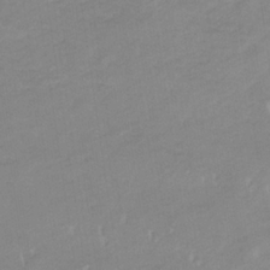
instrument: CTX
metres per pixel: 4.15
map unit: eHb
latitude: -33.8234
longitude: 68.3495
